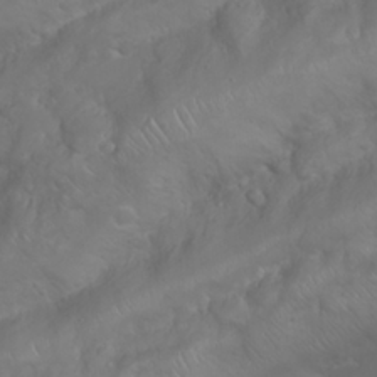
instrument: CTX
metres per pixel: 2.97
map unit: Nhu
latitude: 23.8583
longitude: -60.6112
